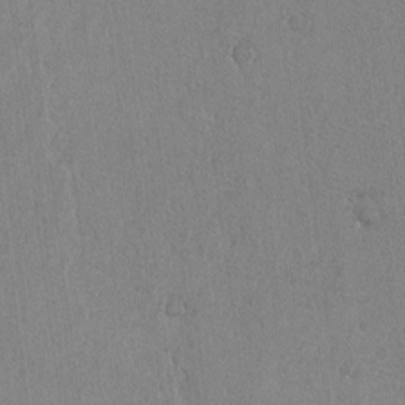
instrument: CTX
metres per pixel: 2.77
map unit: lAvf
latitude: -6.3306
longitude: -114.7246
